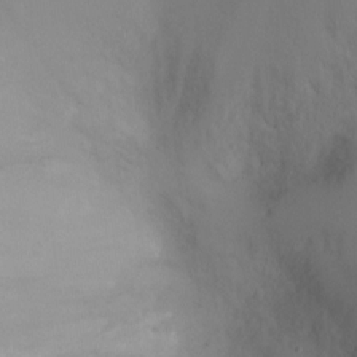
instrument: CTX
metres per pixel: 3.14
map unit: Ht
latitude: -7.3509
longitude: -23.4615
